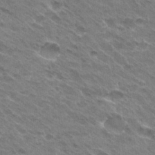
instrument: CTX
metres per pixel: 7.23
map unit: Hto
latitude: 30.5357
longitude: -43.0647
